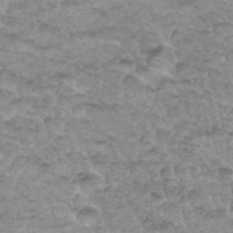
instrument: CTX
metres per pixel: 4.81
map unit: Hto
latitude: 34.6868
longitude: -47.6127
